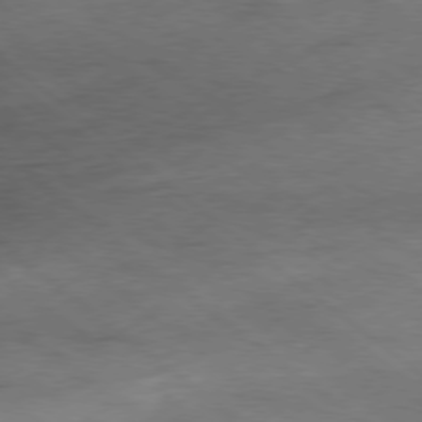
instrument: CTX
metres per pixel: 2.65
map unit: Hpe
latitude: -78.9730
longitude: 10.9164
